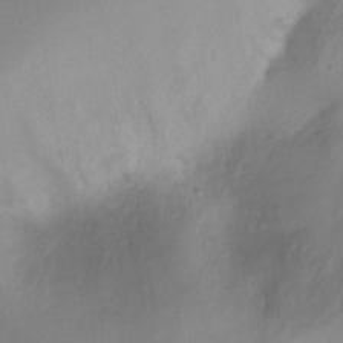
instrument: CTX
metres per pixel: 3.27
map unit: Ht
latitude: -6.5384
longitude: -30.5168
